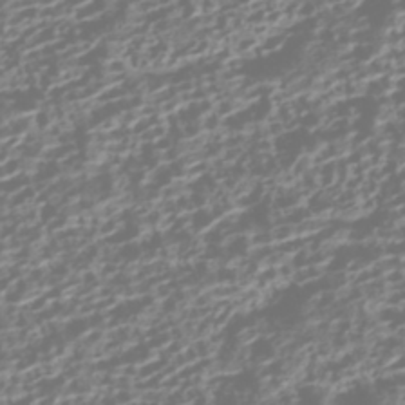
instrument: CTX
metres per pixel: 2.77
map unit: HNhu
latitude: -42.5573
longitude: 106.3307
